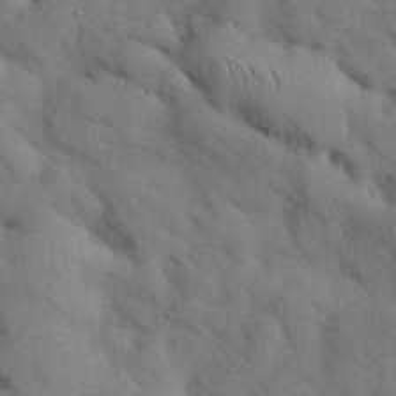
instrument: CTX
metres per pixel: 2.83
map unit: Nhu
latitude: 27.0081
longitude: -71.1214
